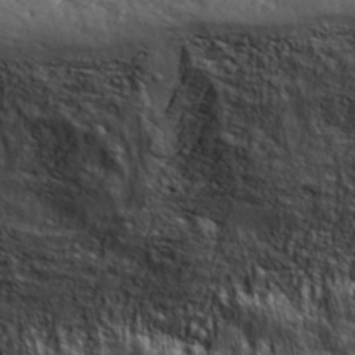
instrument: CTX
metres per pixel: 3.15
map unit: lHvf
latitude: 35.4048
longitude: -91.3293
